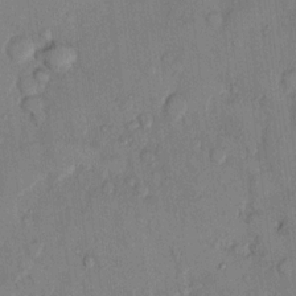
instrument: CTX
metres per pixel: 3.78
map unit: Hto
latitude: 9.8395
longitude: -58.5735
